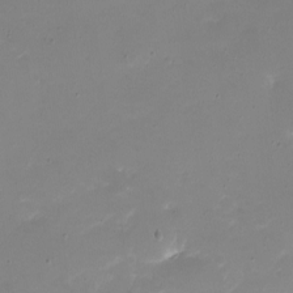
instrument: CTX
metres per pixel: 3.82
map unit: eHh
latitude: -5.8422
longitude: -78.0444
